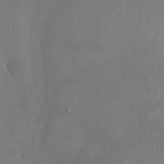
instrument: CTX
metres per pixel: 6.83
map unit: HNhu
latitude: 4.0633
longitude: -5.8583
